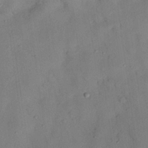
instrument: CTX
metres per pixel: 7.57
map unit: Nhu
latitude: 26.4790
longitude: -72.9703
